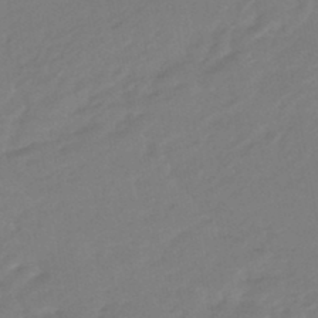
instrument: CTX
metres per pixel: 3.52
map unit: eHb
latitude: -46.4818
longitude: 88.7085
